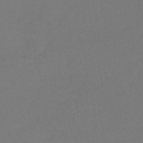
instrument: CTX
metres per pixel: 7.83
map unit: lHb
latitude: -41.8989
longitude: 65.3888
